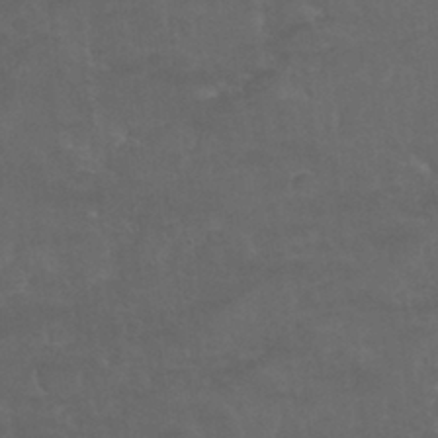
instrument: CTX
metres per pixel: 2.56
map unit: Nhu
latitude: 29.9150
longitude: -51.0458
